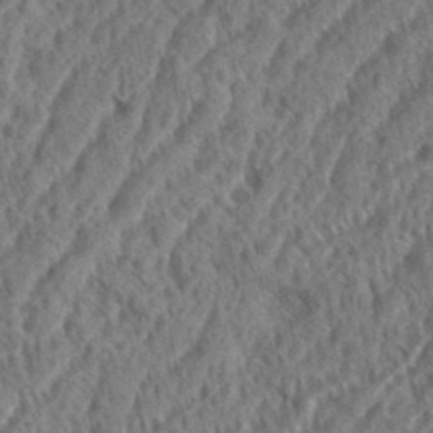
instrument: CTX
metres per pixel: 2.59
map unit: eHh
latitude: 37.2159
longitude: -137.7828
